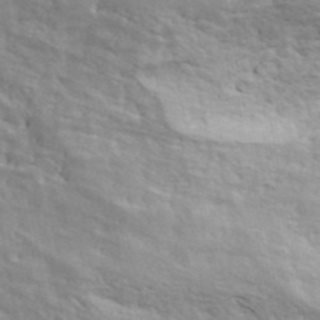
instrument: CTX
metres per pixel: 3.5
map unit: ANa
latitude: 43.1025
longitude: 48.2173
